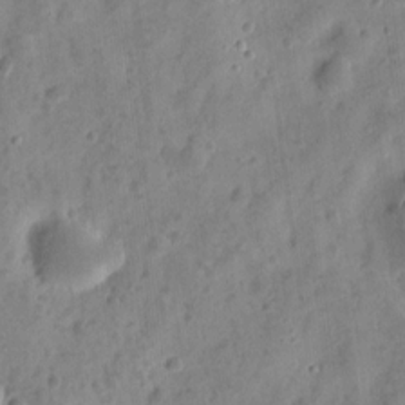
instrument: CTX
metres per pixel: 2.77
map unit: eHh
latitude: 8.7813
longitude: -74.4790
